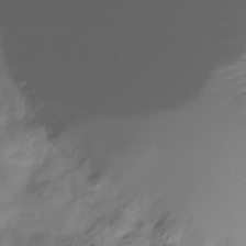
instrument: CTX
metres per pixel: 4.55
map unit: Hve
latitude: -33.1431
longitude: 91.1620
